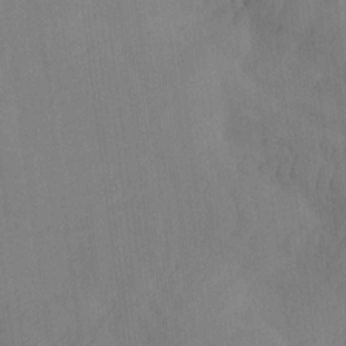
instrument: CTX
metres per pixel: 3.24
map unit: Nhu
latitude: -7.7100
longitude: -68.3845
